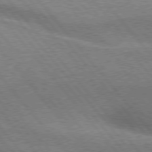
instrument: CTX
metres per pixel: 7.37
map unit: lApd
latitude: 76.3089
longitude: -61.4993
